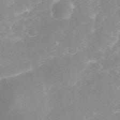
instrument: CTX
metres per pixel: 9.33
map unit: eHh
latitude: 31.8962
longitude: -63.1592
